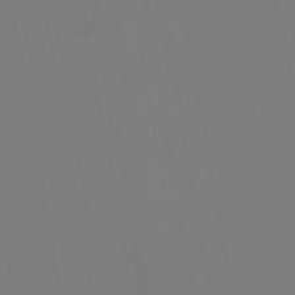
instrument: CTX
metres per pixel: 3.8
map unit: lHb
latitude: -46.5007
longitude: 71.2565
